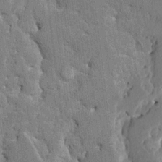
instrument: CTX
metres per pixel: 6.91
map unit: HNhu
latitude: 5.9906
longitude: -5.3482
